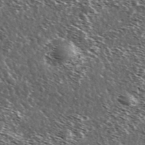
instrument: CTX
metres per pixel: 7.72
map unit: Ave
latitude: 37.3482
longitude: -108.4790
